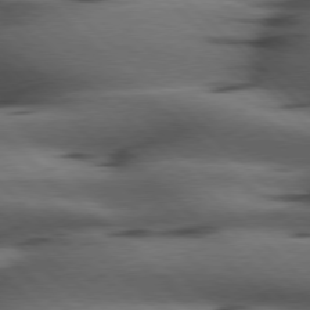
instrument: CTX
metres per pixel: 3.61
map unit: Hpe
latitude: 77.3292
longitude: -155.4237
